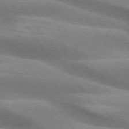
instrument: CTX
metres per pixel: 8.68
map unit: lApd
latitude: 74.3089
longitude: -49.2537
